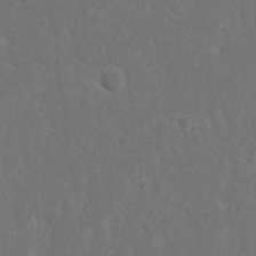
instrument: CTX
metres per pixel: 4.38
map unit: Nhu
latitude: 14.9892
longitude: -73.5372
